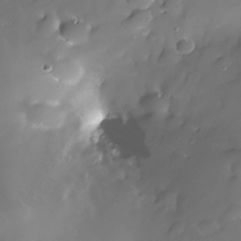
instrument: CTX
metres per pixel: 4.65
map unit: Nhe
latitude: -32.8219
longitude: -116.9703
